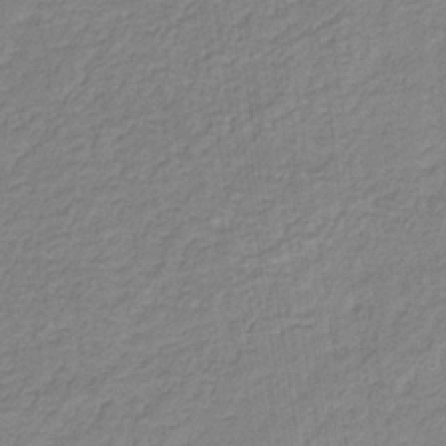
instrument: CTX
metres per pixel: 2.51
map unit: eHb
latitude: -30.4251
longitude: 64.1606
